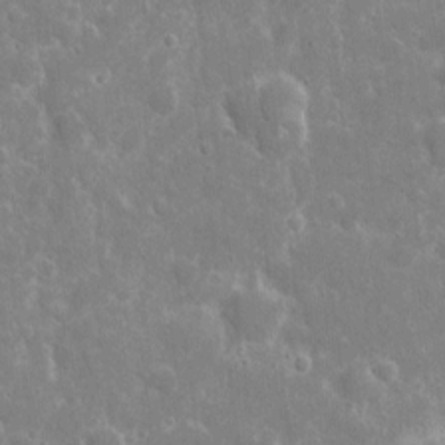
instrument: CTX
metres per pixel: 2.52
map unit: eHh
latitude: 8.1011
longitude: -70.1956
